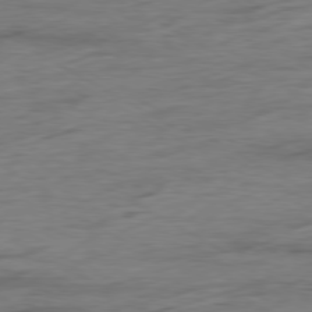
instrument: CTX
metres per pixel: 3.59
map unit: Ap
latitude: -79.7099
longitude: -83.8961
